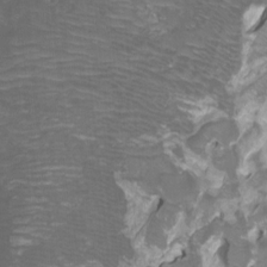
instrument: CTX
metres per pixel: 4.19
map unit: Htu
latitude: -7.2943
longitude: -48.7813
